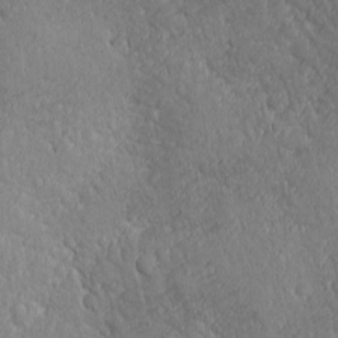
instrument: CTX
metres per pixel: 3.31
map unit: Ave
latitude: -10.4629
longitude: -120.4601
